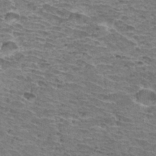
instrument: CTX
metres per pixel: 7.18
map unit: Hto
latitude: 33.4804
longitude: -39.7638
